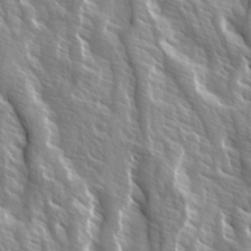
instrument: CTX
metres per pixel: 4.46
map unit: Ave
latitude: 14.7058
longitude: -133.2915
